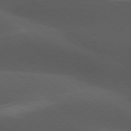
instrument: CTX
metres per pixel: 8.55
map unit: lApd
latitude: 77.8205
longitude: -55.1592
